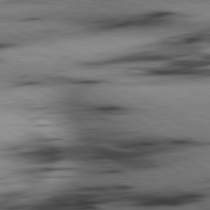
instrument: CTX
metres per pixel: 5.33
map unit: lApd
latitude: 80.1578
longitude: 163.4643
